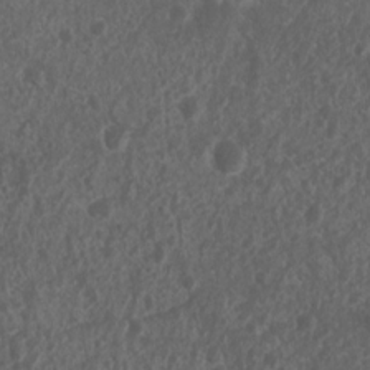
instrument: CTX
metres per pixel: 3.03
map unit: Nhu
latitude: 7.7261
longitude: -20.7435
